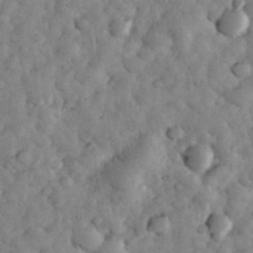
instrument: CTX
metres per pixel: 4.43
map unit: eHh
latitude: 33.8016
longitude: -68.5735
